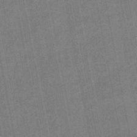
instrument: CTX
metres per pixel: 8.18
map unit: lHb
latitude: -47.8800
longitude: 77.8422
